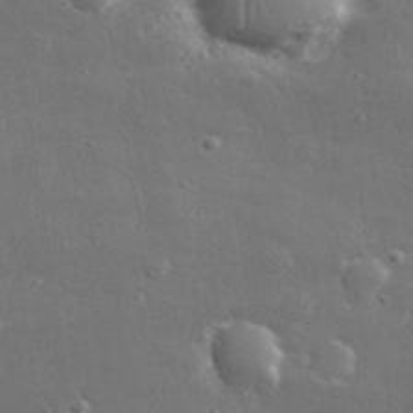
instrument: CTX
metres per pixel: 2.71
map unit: lHvf
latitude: 30.9703
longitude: -89.5183
